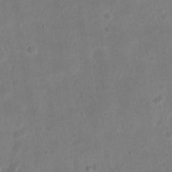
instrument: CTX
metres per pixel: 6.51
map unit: eHh
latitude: 20.9892
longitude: -69.1970
